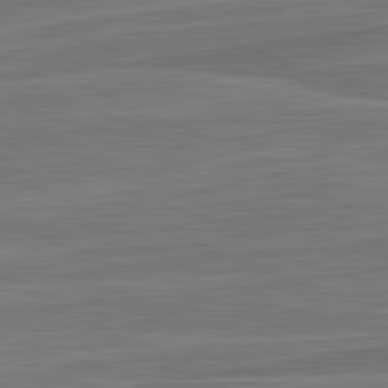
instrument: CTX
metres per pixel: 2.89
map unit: lApd
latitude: 82.4223
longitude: 141.8044
